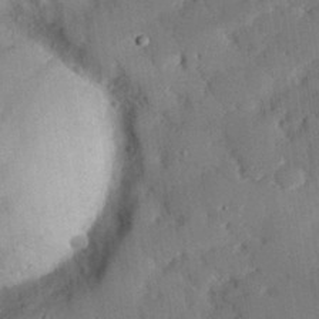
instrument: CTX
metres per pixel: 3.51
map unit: eHh
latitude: 29.2915
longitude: -82.0255
